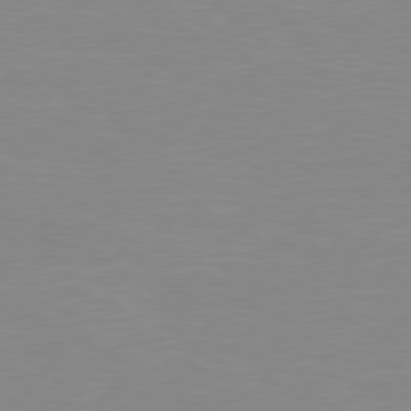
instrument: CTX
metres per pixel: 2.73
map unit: Hpe
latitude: 78.5924
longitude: -124.6112
